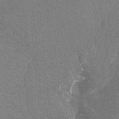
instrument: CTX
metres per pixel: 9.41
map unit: Ht
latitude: -3.7477
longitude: -27.5560
